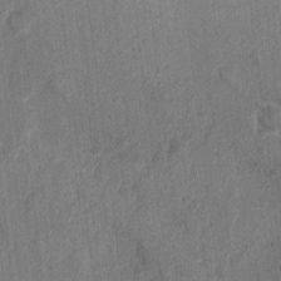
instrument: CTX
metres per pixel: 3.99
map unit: Nhu
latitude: 2.4790
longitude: -16.5545
